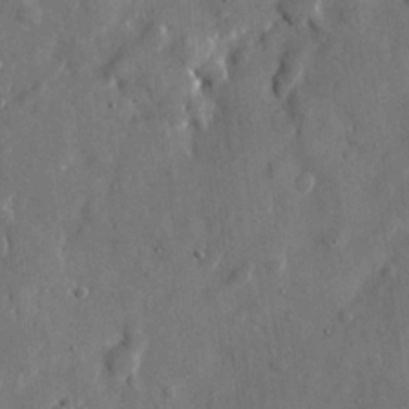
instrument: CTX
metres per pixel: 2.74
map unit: eHh
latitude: 11.5749
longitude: -67.6505
